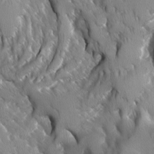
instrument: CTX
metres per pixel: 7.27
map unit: Ave
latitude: -11.0675
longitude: -118.8947
